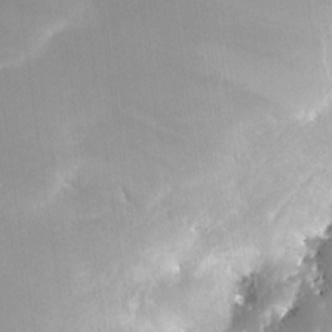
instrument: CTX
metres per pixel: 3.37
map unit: Nhe
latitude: -28.9164
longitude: -110.4412
